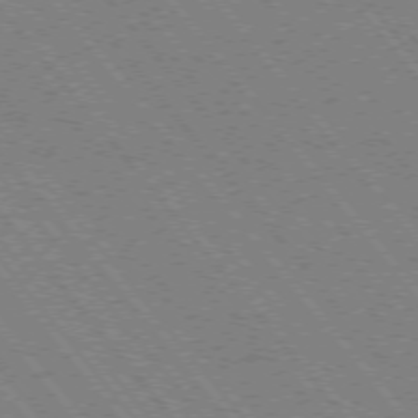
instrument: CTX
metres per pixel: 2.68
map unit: Hpe
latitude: -75.7667
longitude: -13.5560
